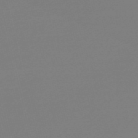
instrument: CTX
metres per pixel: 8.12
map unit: Nve
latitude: -57.0297
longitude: 62.2361
